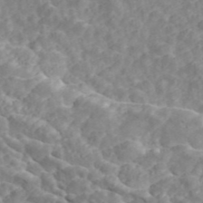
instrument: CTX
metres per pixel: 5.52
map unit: ANa
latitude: 45.0458
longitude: 21.5210
